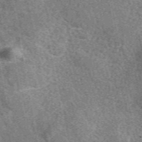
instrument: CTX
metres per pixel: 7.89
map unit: eAb
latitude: 49.6127
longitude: 115.2376
